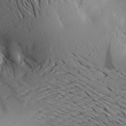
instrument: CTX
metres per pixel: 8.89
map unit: Aa
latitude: 20.2712
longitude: -146.4979
